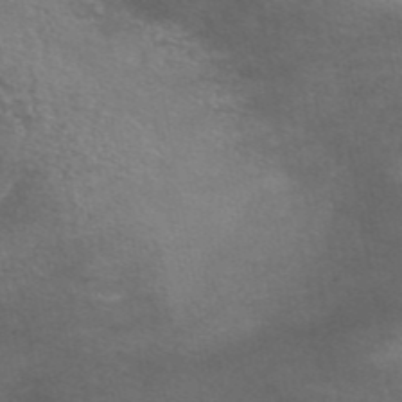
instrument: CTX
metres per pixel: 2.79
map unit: eAb
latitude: 44.5357
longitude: 103.8800
